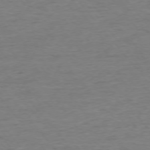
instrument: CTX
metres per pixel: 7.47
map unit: Ap
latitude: -75.6344
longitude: -88.6113
